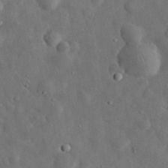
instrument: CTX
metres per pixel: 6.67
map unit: eHh
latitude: 32.7435
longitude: -74.8569
